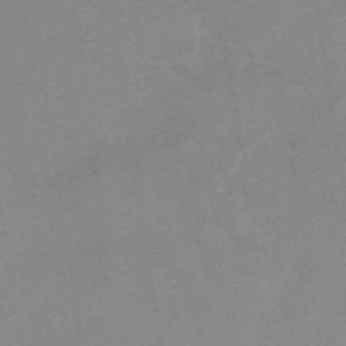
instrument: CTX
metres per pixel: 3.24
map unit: HNb
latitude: -49.5588
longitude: -45.2537
